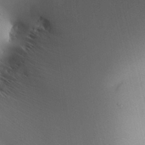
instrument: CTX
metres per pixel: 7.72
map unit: HNhu
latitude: 7.6127
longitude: 9.9745
